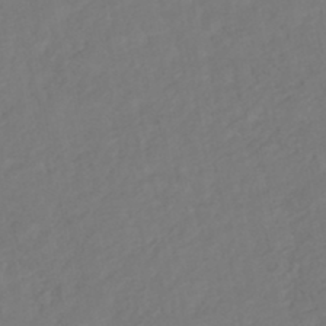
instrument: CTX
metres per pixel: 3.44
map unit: HNhu
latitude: -45.4265
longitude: 103.2943
